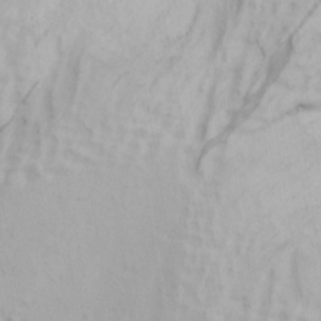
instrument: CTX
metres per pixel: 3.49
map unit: Ave
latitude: 19.1025
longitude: -138.1956
